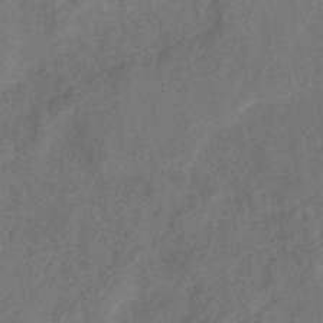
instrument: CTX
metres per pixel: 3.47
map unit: eHb
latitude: -39.3510
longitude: 77.2187
